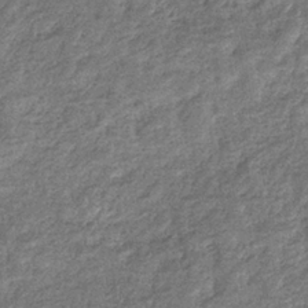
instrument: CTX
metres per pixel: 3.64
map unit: eHb
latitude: -36.3306
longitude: 79.0675
